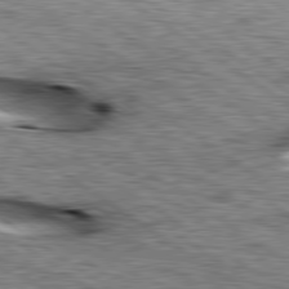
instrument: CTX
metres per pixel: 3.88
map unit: lApd
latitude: 79.5749
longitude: -49.2348
